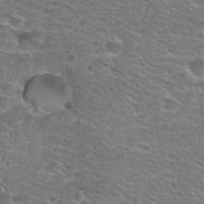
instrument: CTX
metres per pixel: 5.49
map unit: Hto
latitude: 28.5357
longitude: -48.9892
